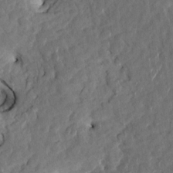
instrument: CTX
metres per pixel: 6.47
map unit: HNhu
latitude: 6.9136
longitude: -3.5371
